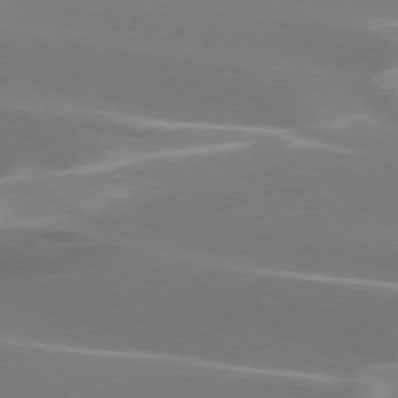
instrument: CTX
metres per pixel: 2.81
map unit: lApd
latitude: 75.1214
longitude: -63.3671
